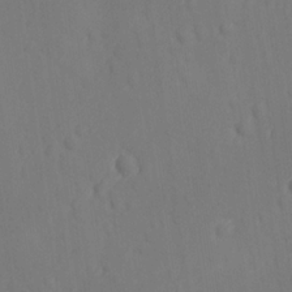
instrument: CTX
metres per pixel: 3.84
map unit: Ave
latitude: -10.1228
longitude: -121.1403
